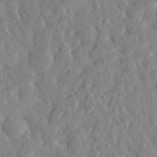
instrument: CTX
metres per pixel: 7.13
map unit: eHh
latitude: 28.1578
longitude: -76.7435
